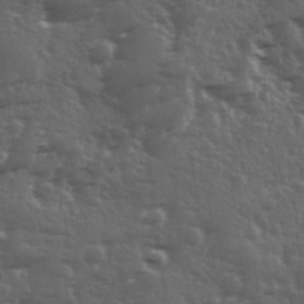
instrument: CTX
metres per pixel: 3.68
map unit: Ave
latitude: 11.8017
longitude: -103.8205
